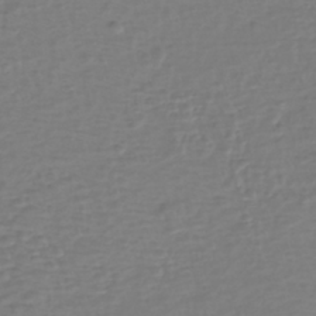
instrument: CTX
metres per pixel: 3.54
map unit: eHh
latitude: -40.2739
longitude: -28.1389
